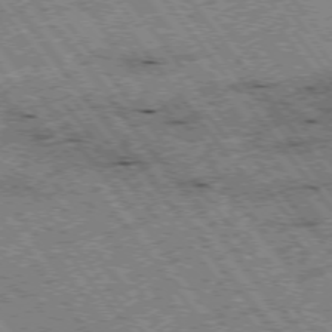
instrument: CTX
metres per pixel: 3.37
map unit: Hpe
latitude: -75.8045
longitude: -21.0270
